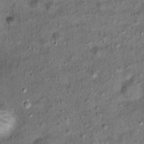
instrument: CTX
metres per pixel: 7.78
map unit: Ht
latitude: 15.2726
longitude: -40.9702
